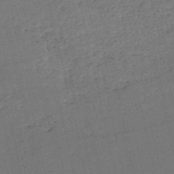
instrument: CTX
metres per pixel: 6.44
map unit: HNb
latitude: -51.1053
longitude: -40.8757
